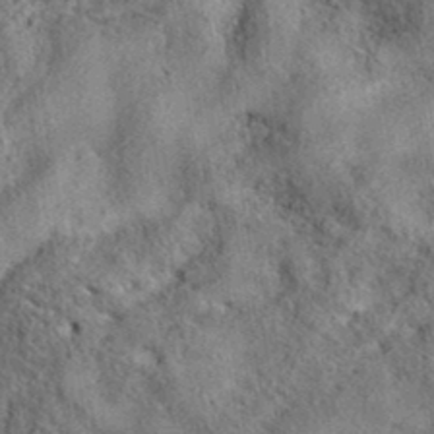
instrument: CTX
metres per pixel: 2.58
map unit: eAb
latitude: 37.5938
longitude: 112.9542
